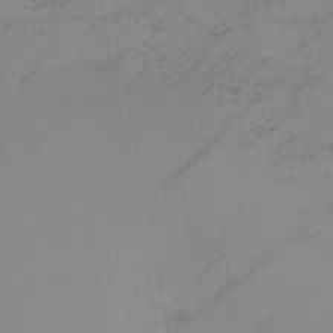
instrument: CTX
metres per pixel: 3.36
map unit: HNb
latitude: -44.9164
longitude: -43.5938
